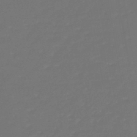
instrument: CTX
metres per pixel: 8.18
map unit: lHb
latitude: -46.0850
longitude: 60.8219
